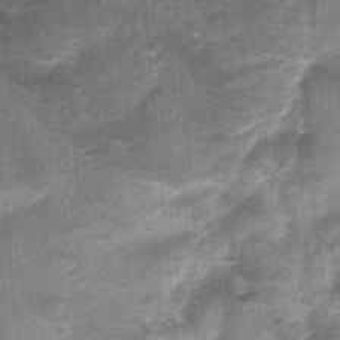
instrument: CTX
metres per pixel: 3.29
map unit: Nhu
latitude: 0.7057
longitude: -17.1592
